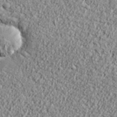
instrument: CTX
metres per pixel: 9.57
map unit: lHvf
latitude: 37.9339
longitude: -91.9339
